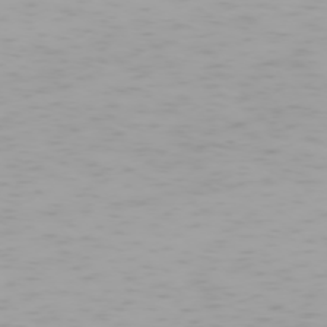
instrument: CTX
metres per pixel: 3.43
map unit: Hpe
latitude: -74.1039
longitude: 4.6140
